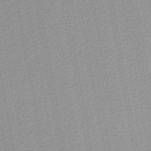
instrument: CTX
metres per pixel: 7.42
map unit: lHb
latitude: -45.2943
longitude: 66.2550
